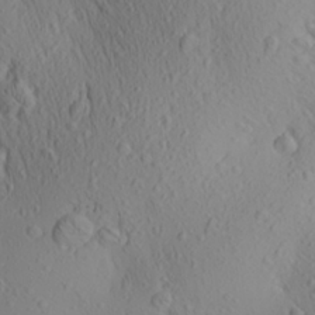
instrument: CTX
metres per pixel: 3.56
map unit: Aa
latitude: 24.9324
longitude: -144.4790
